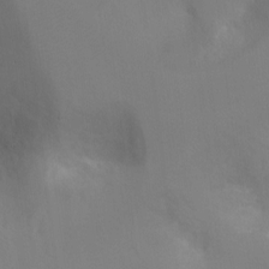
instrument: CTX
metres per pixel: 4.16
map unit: Ht
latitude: -17.0109
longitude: -40.2711
